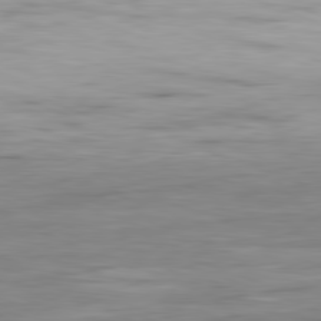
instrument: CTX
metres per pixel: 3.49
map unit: Ap
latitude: -81.9178
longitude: -79.0081
